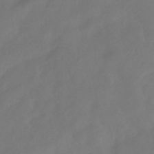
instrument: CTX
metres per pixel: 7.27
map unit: Hve
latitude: -32.4251
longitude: 94.2361
